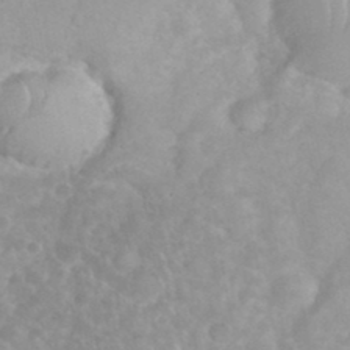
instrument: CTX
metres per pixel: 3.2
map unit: eHh
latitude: 35.2914
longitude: -62.7624
